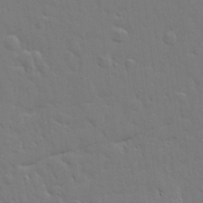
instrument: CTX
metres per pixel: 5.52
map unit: Ave
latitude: 17.4993
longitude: -141.4426
